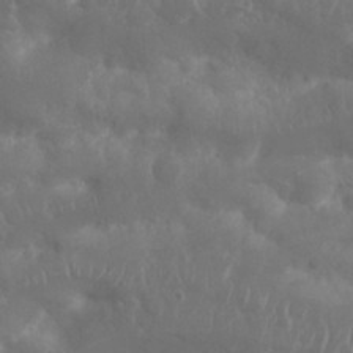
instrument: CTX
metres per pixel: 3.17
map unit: Nhu
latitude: 25.6882
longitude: -61.8016
